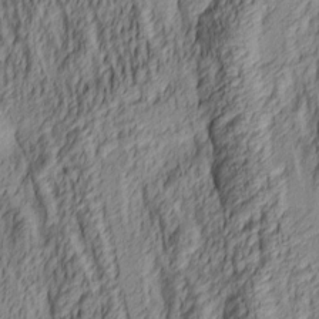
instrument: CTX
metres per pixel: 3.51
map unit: lAa
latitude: 5.0458
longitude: -115.7071
